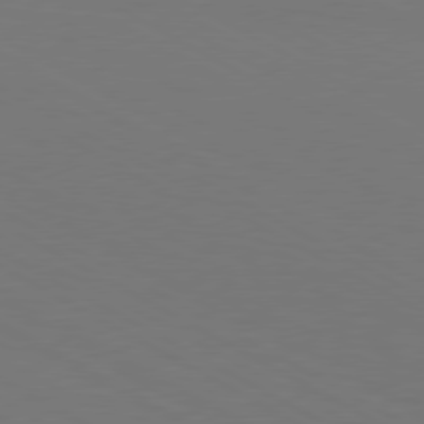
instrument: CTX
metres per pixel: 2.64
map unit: Hpe
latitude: 78.7435
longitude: -119.8583
